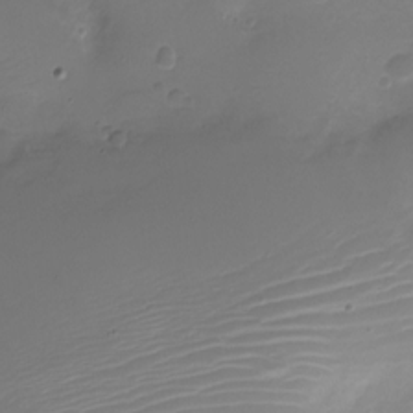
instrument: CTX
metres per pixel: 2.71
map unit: Nve
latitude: -21.5966
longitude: 105.8989
